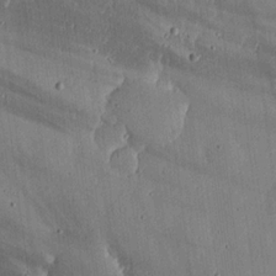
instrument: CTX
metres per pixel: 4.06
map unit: lHvf
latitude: 20.1956
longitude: -115.2914
